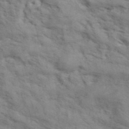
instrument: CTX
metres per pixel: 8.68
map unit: ANa
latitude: 41.8016
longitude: 17.4266
